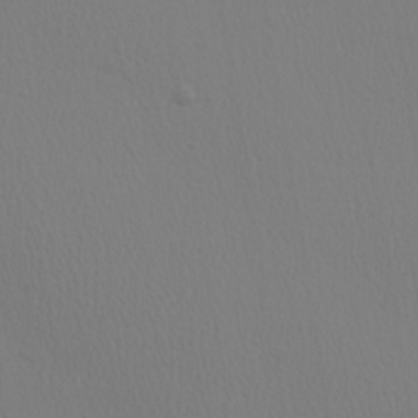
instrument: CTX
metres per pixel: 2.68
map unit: Ave
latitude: 23.6694
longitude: -135.2726
